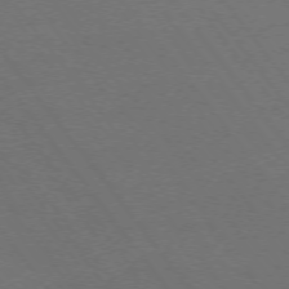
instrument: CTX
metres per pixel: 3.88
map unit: Ap
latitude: -75.1620
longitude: -74.9892
